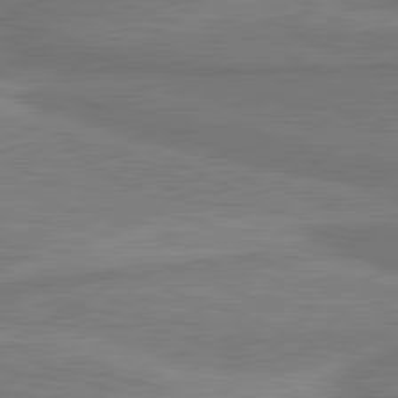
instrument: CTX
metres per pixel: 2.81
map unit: lApd
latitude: 81.1781
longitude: 173.5210
